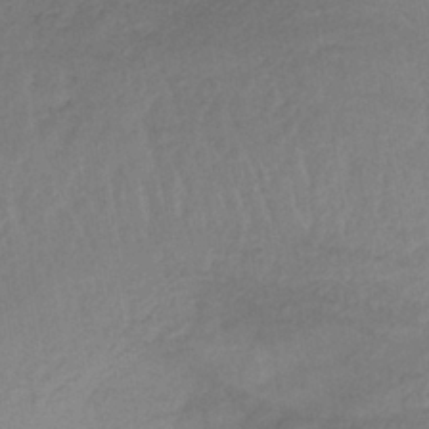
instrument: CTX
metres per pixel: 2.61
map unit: lHb
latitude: -37.9745
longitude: 68.3873
